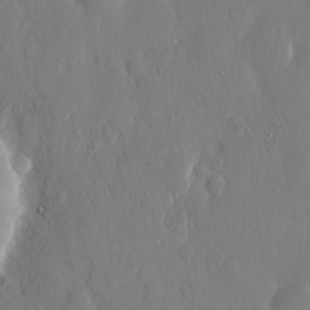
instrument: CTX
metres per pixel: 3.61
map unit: eHh
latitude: 12.7435
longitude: -71.4048
